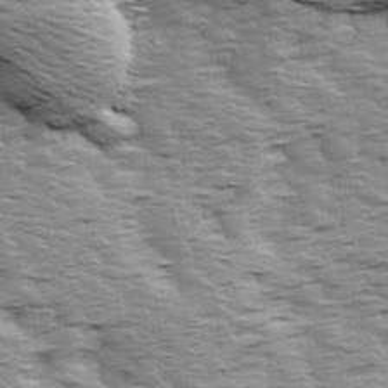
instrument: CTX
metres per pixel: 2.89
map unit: Ave
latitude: 14.2523
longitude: -104.5168
